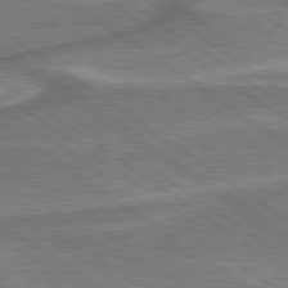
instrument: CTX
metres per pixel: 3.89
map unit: lApd
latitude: 79.6694
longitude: 173.5777
